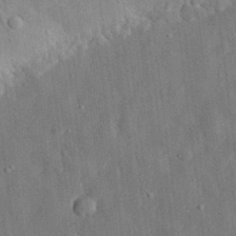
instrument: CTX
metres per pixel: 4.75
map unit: eHh
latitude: 31.2537
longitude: -76.9324
